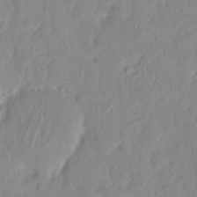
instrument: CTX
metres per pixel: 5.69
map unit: HNhu
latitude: -2.5384
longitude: 10.7463
